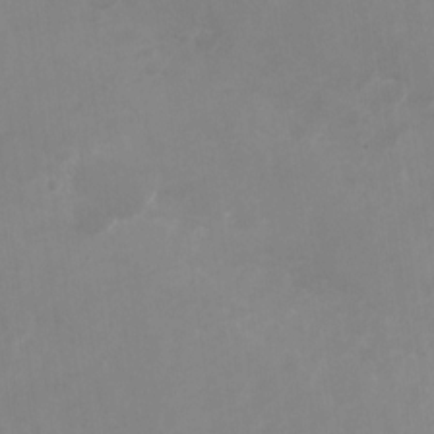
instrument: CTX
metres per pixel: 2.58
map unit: Nhu
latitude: -27.2942
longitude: -75.4426
